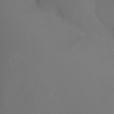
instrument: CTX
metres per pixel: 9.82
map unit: Aa
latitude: -6.8408
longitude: -85.5371
